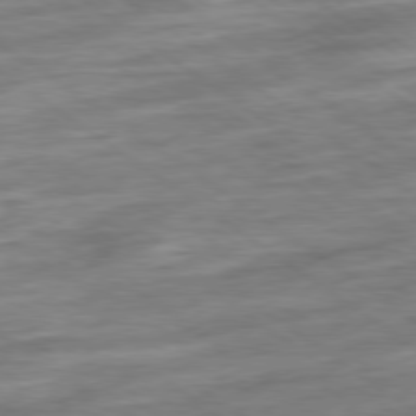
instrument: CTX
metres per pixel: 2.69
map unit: Ap
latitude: -79.5210
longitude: -48.2522
